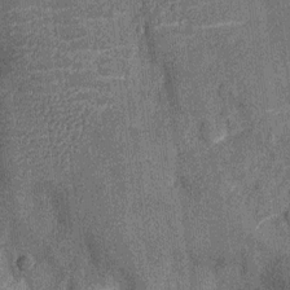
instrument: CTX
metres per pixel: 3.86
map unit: Nhu
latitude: -13.7100
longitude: -23.4993
